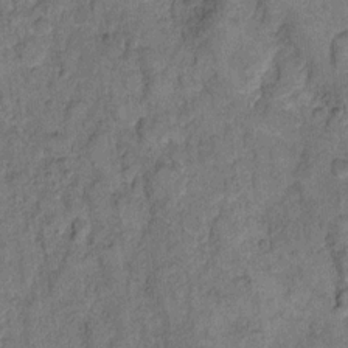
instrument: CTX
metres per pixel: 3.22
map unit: eHh
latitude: 11.3482
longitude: -63.7639
